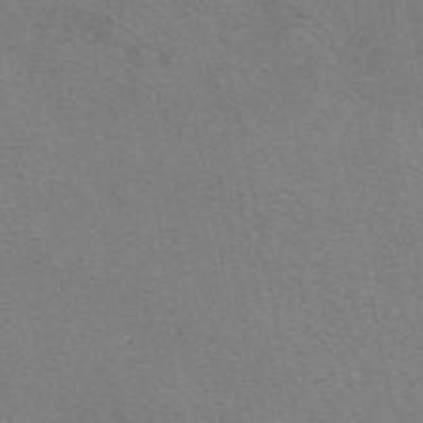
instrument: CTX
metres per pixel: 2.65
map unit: eAb
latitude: 51.1403
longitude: 109.3699
